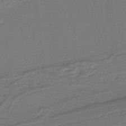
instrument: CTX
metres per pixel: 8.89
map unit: lHb
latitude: -37.8044
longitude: 56.6896
